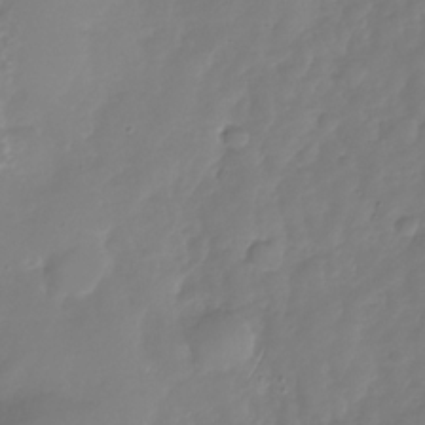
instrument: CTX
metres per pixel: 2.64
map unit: Nhu
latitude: -29.5966
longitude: -59.3482
